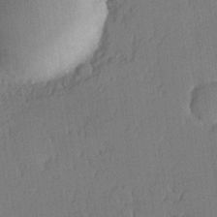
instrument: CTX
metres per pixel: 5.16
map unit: lHvf
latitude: 20.3656
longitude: 144.5574
